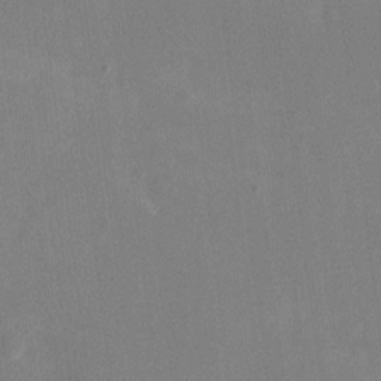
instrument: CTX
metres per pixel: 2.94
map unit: eHh
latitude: 10.3845
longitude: -69.0459
